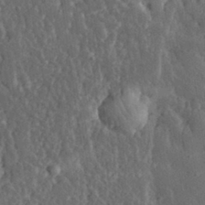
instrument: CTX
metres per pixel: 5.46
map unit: eHh
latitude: 31.1592
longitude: -79.6316
